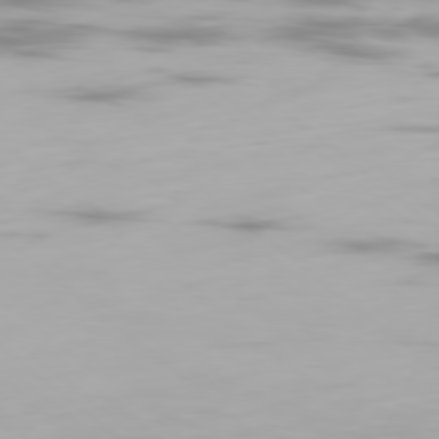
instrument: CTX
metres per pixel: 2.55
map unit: Ap
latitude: -78.7274
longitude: -61.1403
